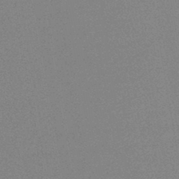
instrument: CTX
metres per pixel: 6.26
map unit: HNb
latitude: -45.4077
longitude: -40.3845
